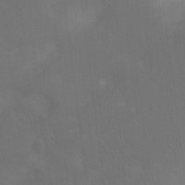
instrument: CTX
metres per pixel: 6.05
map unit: Nhu
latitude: -11.1620
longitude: -40.4789
